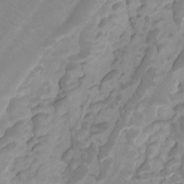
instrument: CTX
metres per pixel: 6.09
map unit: Ht
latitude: -2.5762
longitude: -17.7828
